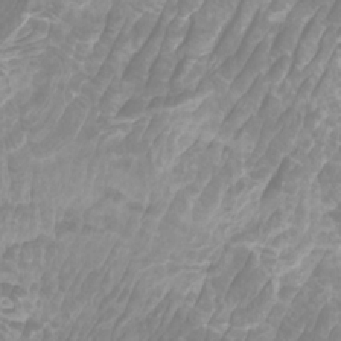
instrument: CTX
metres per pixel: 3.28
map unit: Htu
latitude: -10.4440
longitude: -73.7827
